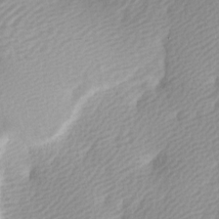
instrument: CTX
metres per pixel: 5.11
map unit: lAa
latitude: -5.3698
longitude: -120.9892
